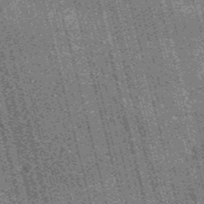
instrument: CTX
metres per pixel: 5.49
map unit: HNb
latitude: -55.5777
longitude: -43.5371
